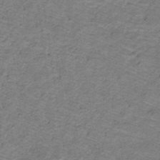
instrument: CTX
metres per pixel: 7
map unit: lHb
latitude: -32.5385
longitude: 65.0865
